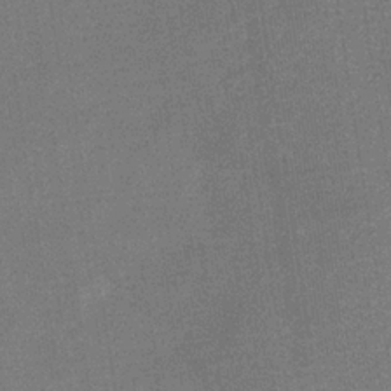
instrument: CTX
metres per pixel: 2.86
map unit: eHb
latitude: -33.5399
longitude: 73.2565
